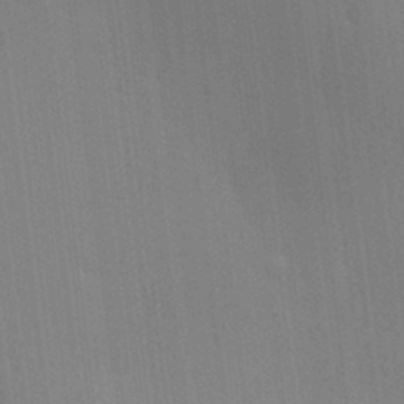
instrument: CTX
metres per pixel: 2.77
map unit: lAvf
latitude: 25.0458
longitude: -111.9906
